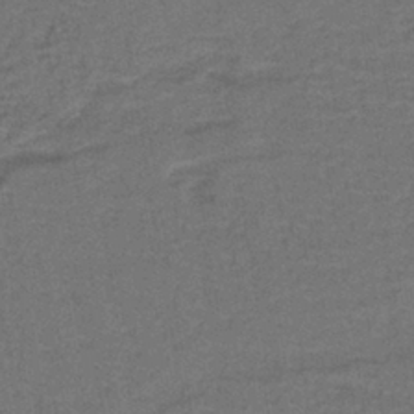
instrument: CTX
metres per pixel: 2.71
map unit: lHb
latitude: -39.4644
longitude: 58.1983
